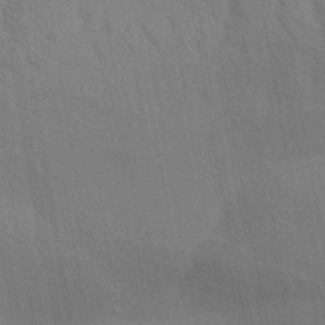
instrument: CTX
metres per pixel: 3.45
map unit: Aa
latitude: 31.1592
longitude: -139.1970
